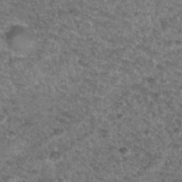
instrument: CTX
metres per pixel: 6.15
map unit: Nhu
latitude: 31.7639
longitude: -49.9339
